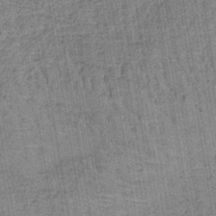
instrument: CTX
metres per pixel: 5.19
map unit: lHb
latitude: -39.3510
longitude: 60.5196
